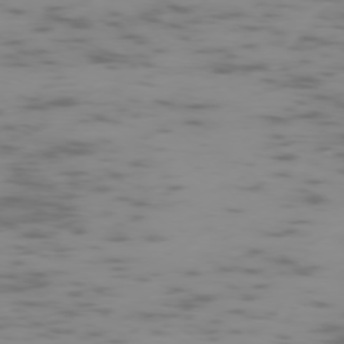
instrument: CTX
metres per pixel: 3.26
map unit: Ap
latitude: -75.5966
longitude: -67.3670
